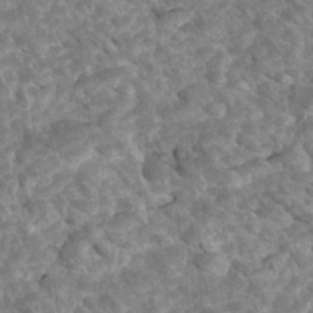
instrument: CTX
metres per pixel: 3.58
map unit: Htu
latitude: 2.6679
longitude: 142.1227
